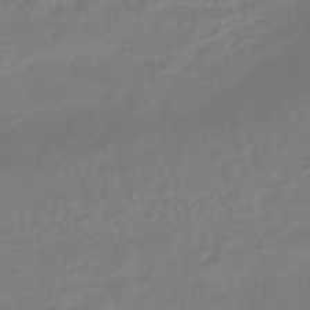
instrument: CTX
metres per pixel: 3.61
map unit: HNhu
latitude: -46.0283
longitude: 92.4251
